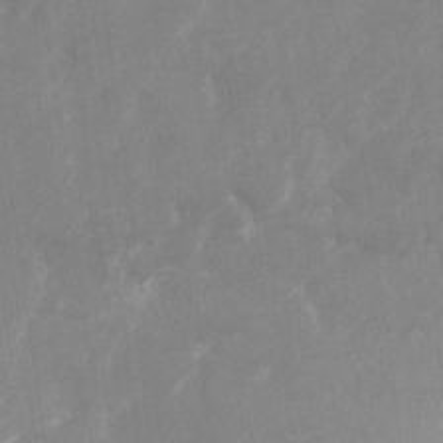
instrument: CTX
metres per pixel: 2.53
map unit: Nhu
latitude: -28.4251
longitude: -75.6505
